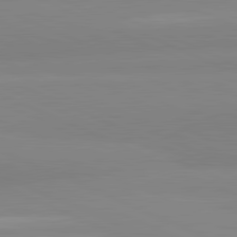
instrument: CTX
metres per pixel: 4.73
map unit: lApd
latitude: 81.9717
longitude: 178.7274
